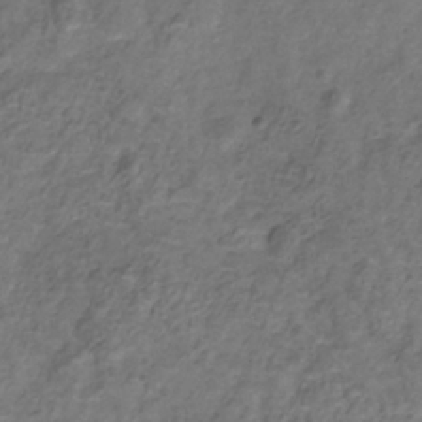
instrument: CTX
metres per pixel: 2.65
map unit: Hve
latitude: -33.7289
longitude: 90.7464
